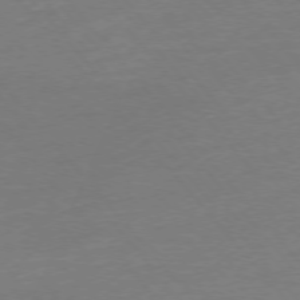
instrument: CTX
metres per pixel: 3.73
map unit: Hpe
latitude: -76.5007
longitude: -15.3671
